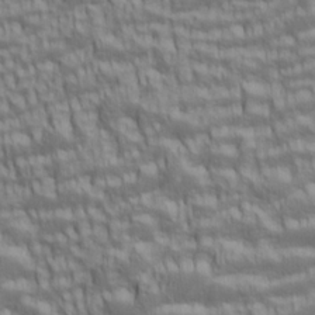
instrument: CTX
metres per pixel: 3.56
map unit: lAa
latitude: 5.8205
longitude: -115.5182
